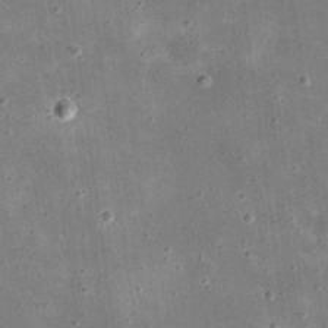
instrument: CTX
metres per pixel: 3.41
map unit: eHh
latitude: 21.4427
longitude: -66.6679
